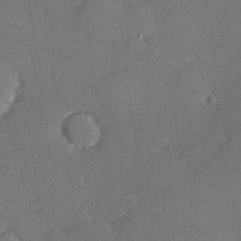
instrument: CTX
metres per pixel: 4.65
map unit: Hve
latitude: 27.1025
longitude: -91.1214
